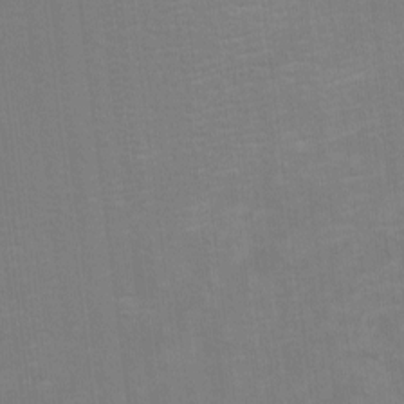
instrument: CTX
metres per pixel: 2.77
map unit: eHh
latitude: -2.1038
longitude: -79.9528
